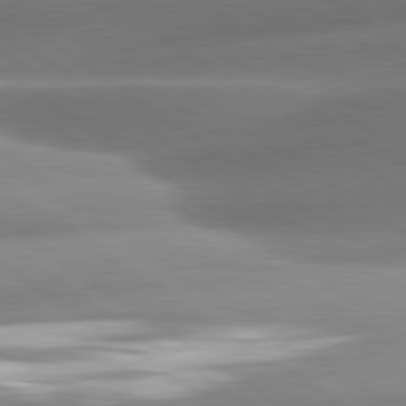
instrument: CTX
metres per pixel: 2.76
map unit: lApd
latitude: 81.0269
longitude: -158.2145
